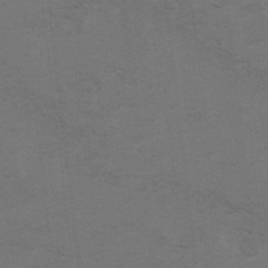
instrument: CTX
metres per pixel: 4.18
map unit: Hto
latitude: 8.6113
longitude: -35.2726
